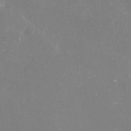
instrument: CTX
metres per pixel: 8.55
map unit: Nhu
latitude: -29.3699
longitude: -69.8961
